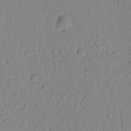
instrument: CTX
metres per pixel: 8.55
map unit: lAvf
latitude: 8.9325
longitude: 169.1242
